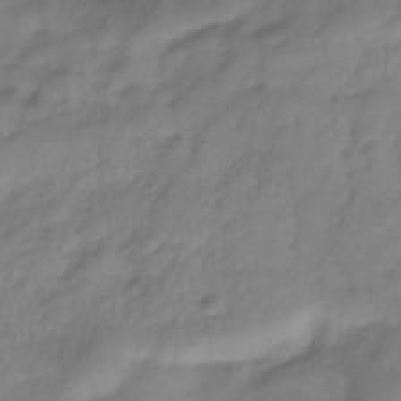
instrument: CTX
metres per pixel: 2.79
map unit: Hve
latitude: -33.0487
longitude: 91.0298
